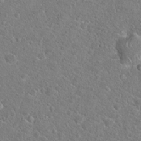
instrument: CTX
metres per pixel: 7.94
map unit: Hto
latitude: 19.9906
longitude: -44.5923
